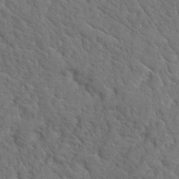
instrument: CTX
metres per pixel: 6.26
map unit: Hto
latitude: 19.0647
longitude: -35.1214
